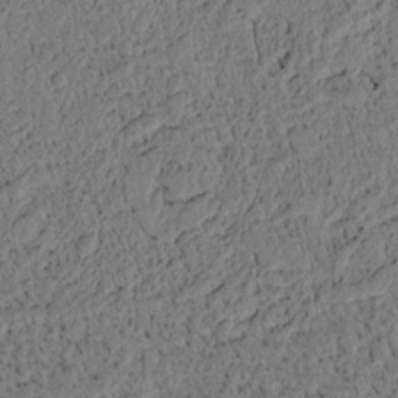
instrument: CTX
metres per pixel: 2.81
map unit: lAvf
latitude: 4.5168
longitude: 165.3888
